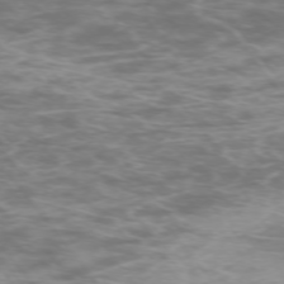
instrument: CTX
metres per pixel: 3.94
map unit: Ap
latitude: -74.3496
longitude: -74.9136
